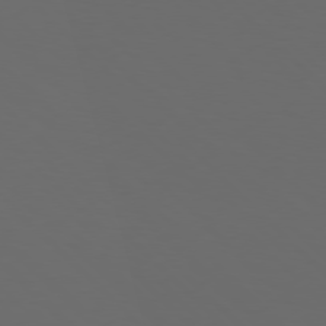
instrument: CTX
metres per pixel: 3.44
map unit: Hpe
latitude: 76.9136
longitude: -168.4412
